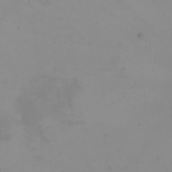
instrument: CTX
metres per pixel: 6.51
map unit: Nhu
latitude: -5.1431
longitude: -93.4804
